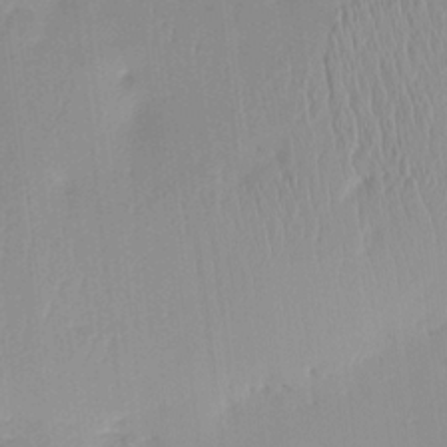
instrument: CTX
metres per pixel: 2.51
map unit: eHh
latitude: -4.3684
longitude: 15.3888
